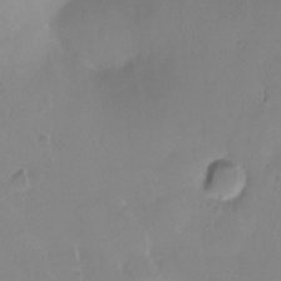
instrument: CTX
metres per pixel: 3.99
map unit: Ht
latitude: -8.7463
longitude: -36.2334
